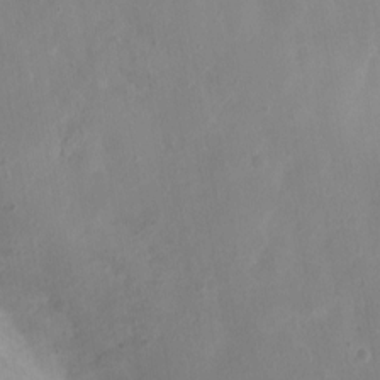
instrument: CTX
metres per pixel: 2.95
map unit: Nhu
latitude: 2.8569
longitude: -15.1781
